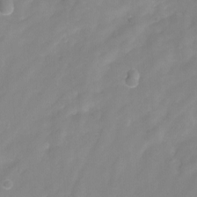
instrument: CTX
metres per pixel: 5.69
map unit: Ht
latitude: -2.0661
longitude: -29.0647
